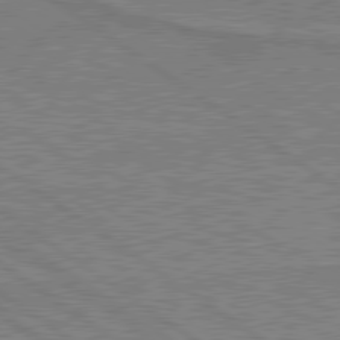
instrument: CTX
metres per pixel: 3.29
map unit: lApd
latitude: 79.8961
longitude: 166.8597
